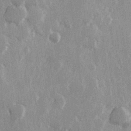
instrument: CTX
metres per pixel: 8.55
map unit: Hve
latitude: 26.2145
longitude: 147.8800
